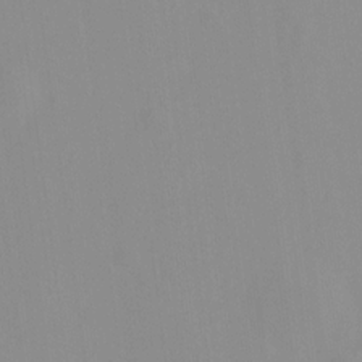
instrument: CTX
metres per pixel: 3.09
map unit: Hto
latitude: -8.1228
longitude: -41.7449
